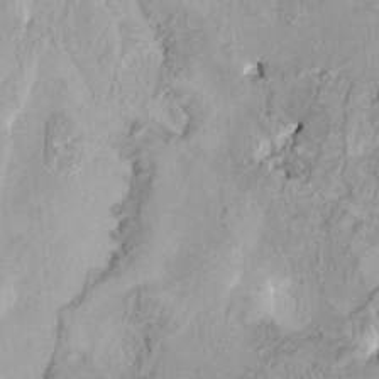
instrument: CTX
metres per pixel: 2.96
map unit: HNhu
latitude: 5.2348
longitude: 3.6910
